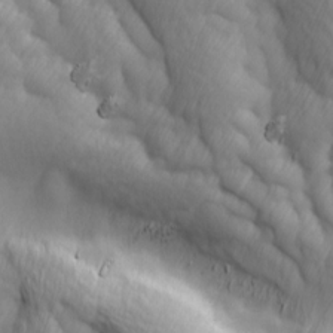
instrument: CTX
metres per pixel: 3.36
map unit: Ave
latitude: 13.2348
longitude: -105.4616
